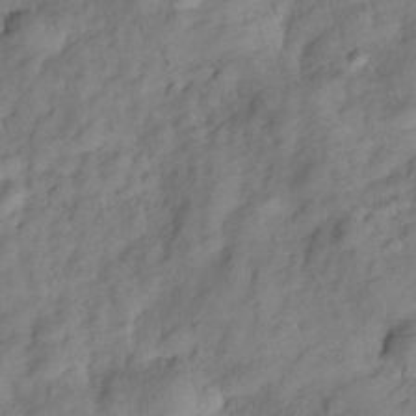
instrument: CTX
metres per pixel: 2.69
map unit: Hve
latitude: -29.4266
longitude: 93.2376
